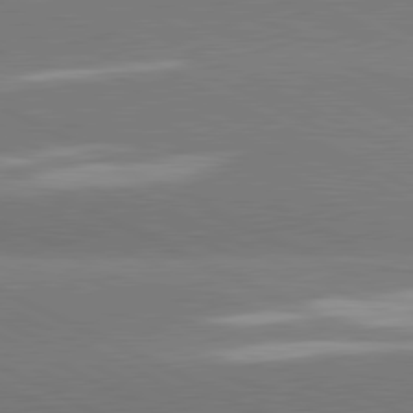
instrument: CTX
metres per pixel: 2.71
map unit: lApd
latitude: 81.2537
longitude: -153.8584
